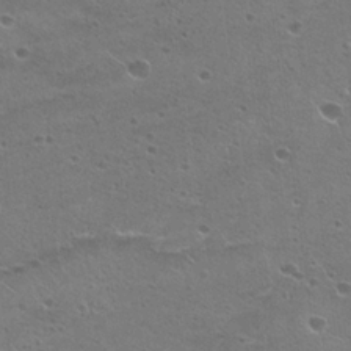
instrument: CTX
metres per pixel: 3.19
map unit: Hto
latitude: 23.0458
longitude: -41.6882
